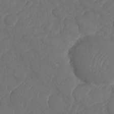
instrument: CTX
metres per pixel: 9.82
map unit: HNhu
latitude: -25.1620
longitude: 49.6344
